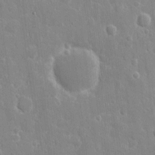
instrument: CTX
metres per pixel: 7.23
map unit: eHh
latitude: 8.4979
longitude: -69.8395
